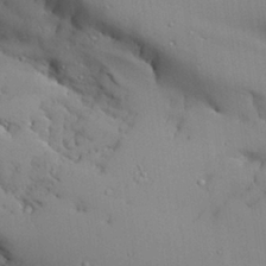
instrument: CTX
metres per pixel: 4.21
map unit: Aa
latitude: 26.8191
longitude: -129.3104
